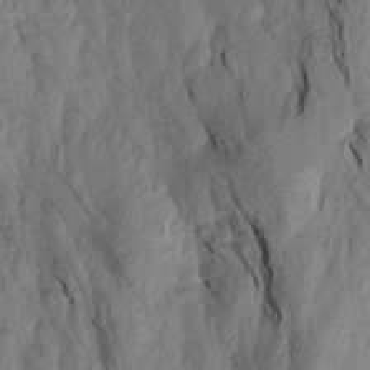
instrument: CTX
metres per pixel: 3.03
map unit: Aa
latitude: 18.9513
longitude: -146.5924
